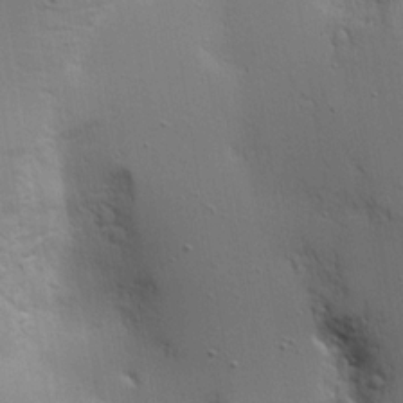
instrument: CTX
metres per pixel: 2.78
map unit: Aa
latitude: 18.5545
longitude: -125.5371
